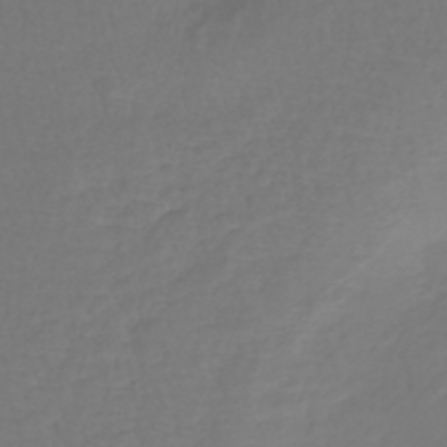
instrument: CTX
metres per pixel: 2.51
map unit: lHb
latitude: -43.1431
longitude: 65.1431
